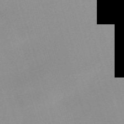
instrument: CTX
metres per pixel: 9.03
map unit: eHh
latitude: -61.3510
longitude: 50.1984
